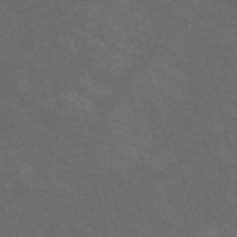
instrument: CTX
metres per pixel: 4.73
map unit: Nve
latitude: -58.8407
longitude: 59.0486
